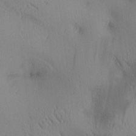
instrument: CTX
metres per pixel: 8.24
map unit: lAa
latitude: 4.2145
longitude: -116.9703
